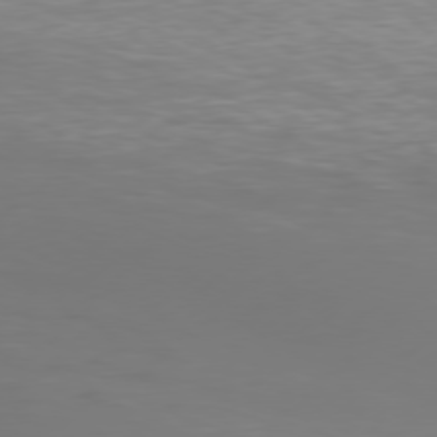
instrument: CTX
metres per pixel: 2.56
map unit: Hpe
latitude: 76.2711
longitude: -131.6505
